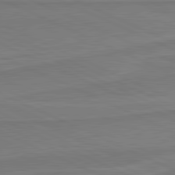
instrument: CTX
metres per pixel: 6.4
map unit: lApd
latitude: 81.6127
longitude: 169.9745
